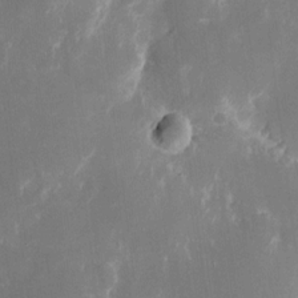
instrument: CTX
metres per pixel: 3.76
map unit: eHh
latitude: 11.3293
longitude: -71.7261
